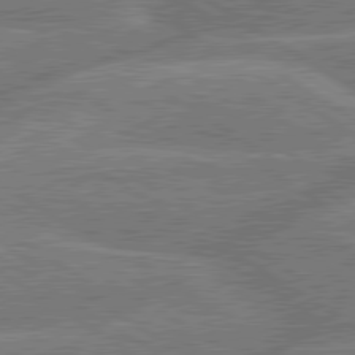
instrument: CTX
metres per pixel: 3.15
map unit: lApd
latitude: 79.9528
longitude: -157.8772
